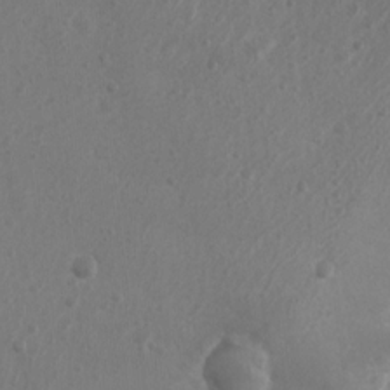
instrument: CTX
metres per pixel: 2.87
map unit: Nhu
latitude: 5.5938
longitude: -18.8380
